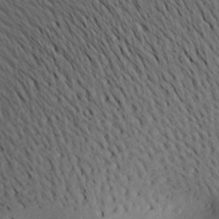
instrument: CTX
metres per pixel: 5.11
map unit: Aa
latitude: 19.2537
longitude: -144.7813
